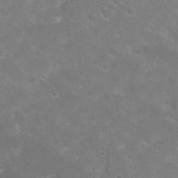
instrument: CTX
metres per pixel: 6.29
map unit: Hto
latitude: 30.8002
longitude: -45.3104
